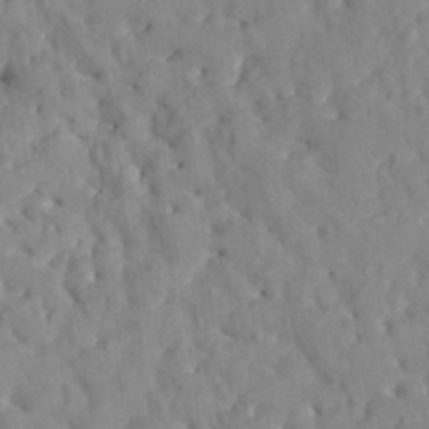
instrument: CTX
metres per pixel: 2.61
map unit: HNhu
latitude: 4.8758
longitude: 10.3306
